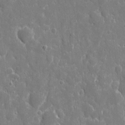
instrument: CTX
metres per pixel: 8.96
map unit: eHh
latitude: 9.0270
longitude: -70.1578
